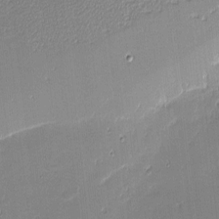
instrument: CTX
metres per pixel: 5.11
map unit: eHh
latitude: -2.9919
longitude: -81.6127
